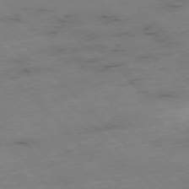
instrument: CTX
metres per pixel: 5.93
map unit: Hpe
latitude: -77.0675
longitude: -17.2348
